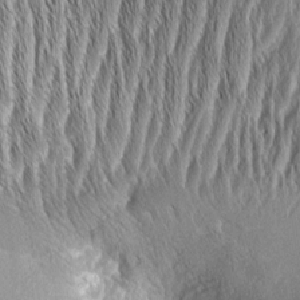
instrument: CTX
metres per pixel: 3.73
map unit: Aa
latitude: 8.2523
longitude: -130.8569
